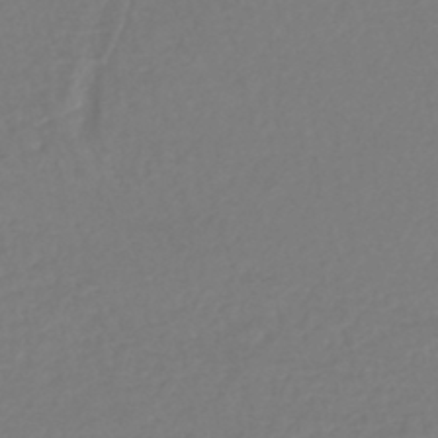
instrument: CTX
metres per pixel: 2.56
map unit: HNhu
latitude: -47.2754
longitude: 102.9920
